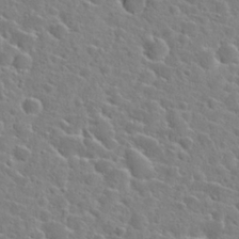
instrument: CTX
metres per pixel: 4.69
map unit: Hto
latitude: 24.7624
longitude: -46.5924
